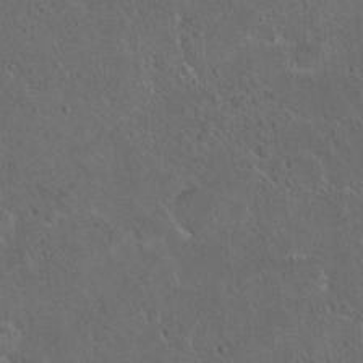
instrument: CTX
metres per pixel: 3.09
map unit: Hto
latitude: 15.8962
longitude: -37.8961
